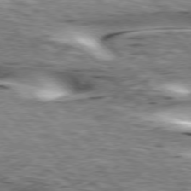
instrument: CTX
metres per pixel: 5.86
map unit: lApd
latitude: 76.1577
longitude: -61.1403
